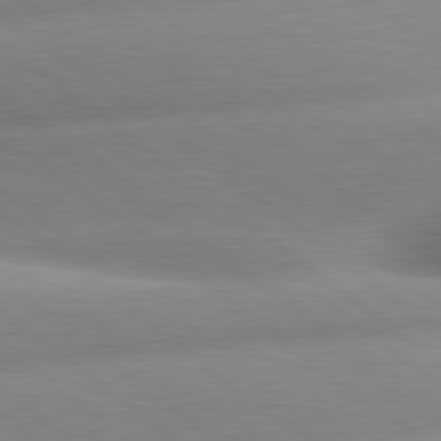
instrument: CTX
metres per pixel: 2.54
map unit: lApd
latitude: 80.2522
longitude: -160.7057
